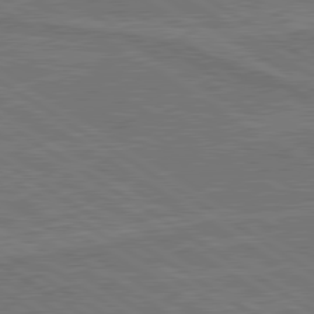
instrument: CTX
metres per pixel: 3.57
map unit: lApd
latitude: 79.9717
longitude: 165.6722
